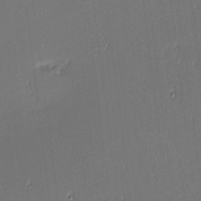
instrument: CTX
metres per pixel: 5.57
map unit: eHh
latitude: -3.5966
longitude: -83.1214
